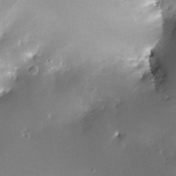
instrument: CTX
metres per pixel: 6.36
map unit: Nhe
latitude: -32.1039
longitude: -117.4049
